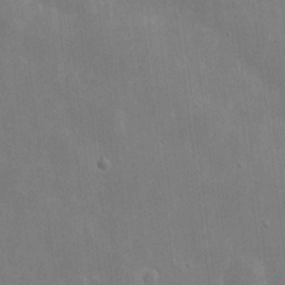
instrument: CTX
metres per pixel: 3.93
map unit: eHh
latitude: 8.8191
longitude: -72.8191
